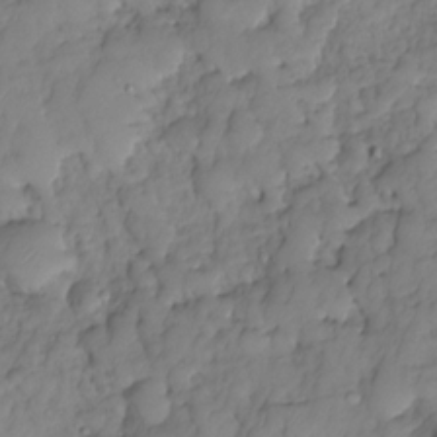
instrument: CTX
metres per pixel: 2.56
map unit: HNhu
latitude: -24.3495
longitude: 49.3510
